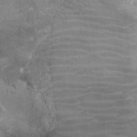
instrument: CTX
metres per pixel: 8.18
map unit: Ht
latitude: -2.2172
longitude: -17.1781
